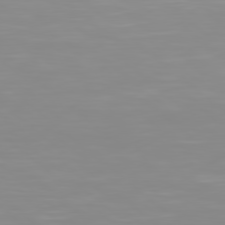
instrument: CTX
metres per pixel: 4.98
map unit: Hpe
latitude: 78.5168
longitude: -141.2159
